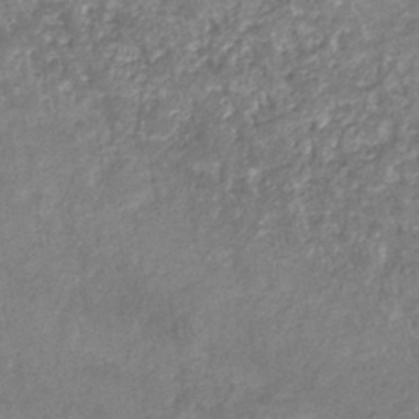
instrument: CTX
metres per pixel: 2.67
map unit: eHb
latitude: -34.1039
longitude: 73.5966
